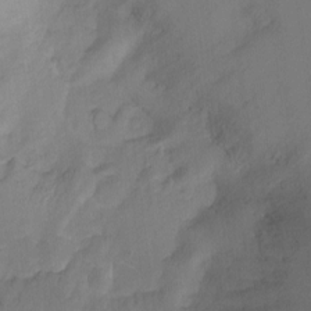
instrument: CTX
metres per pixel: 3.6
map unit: Ht
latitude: -11.1242
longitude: -39.3104
